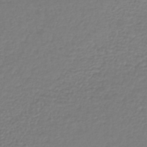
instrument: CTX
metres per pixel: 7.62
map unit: lHb
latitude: -42.5384
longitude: 72.0094
